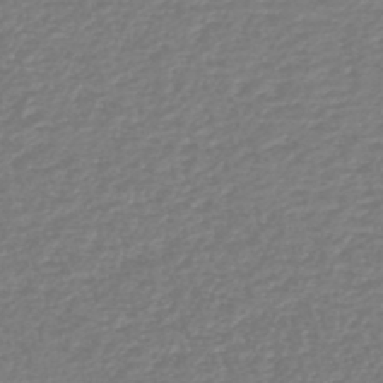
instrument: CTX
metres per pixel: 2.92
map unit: lHb
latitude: -46.6518
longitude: 61.7856
